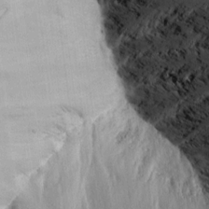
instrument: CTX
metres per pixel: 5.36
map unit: Ave
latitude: 14.8191
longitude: -139.6505
